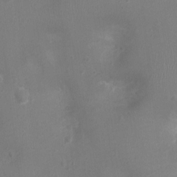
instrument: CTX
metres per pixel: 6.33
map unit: Ht
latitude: -4.0283
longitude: -15.7072
